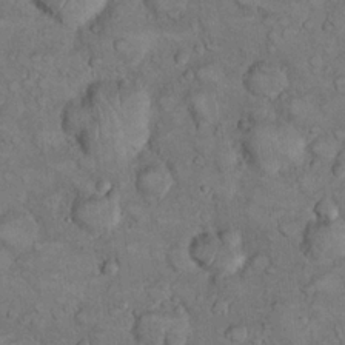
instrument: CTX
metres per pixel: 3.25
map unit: eHh
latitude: 22.4790
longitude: -60.2333
